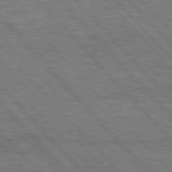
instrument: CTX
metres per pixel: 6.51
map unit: Hpe
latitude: 76.4790
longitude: -150.8191
